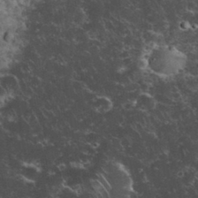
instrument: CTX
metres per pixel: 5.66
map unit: eHh
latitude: 33.8205
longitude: -65.6694
